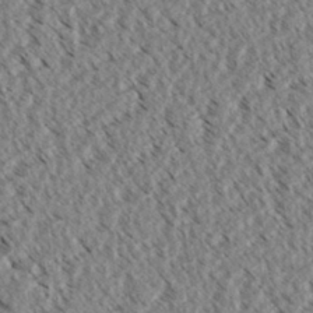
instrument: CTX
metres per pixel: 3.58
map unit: eHh
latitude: 35.1592
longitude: -139.3293
